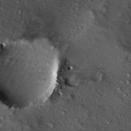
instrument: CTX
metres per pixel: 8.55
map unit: Hve
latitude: 24.2144
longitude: -96.6490
